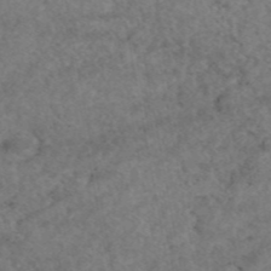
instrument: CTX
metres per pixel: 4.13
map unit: eAb
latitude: 45.4048
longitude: 115.0675
